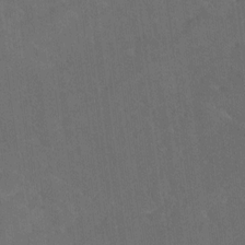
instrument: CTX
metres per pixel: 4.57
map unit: Ave
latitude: 18.6112
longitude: -136.3090
